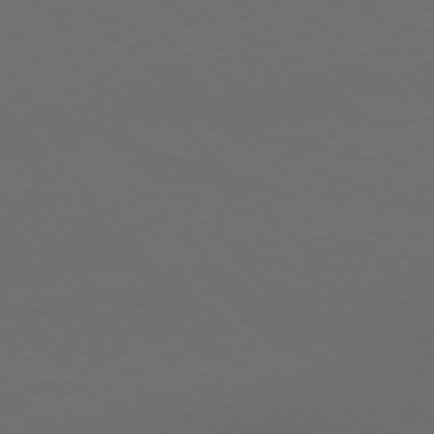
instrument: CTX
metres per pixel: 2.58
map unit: Ap
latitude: -77.4076
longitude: -68.4223
